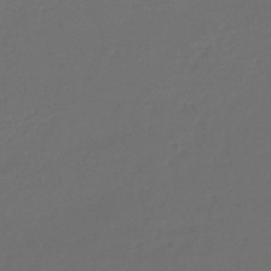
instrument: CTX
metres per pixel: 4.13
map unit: lHb
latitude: -42.9541
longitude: 61.5021
